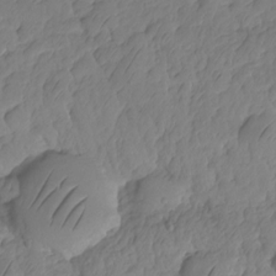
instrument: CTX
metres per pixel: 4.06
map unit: HNhu
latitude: -24.6896
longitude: 49.5210
